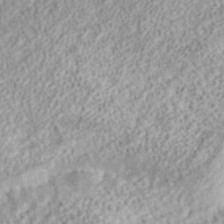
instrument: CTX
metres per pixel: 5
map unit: ANa
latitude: 42.4223
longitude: 18.0283
